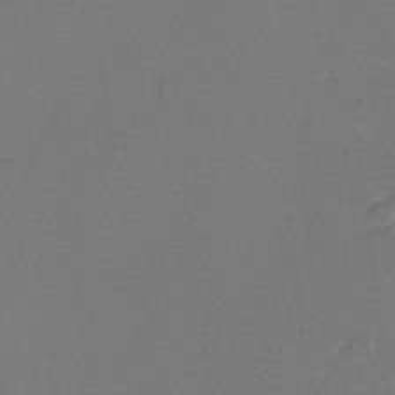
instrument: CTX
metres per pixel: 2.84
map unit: Hto
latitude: 7.2537
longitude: -62.5546
